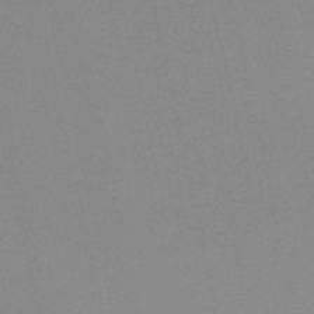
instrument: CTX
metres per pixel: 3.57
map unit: eHh
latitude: -53.3698
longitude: -24.8946
